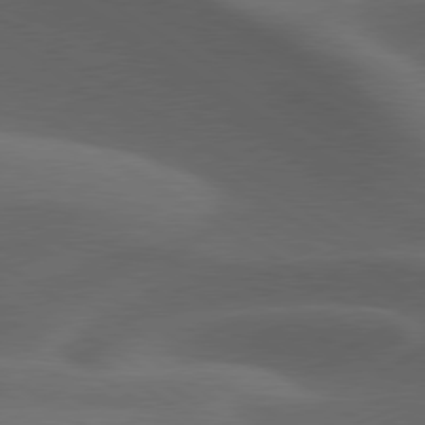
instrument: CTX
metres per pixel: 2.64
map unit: lApd
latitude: 79.3104
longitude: -50.3845
